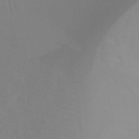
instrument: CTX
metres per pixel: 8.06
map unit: Ht
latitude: -8.1417
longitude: -32.7246
